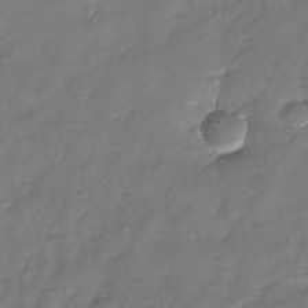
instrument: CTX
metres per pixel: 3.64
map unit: Nhu
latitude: -28.1606
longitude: -65.0647
